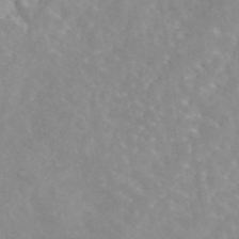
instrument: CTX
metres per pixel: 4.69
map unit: eAb
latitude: 45.3104
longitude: 126.7274
